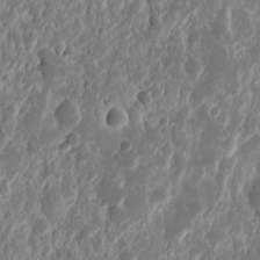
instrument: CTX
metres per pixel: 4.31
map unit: eHh
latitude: 11.4993
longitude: -72.0444
